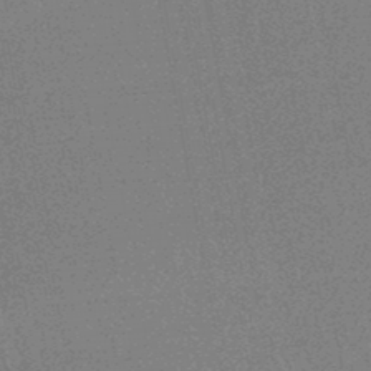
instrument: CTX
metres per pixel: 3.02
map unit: HNhu
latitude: -46.8597
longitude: 99.6155
